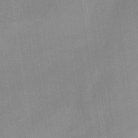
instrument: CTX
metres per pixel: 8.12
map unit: lHb
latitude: -33.8612
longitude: 65.8800
